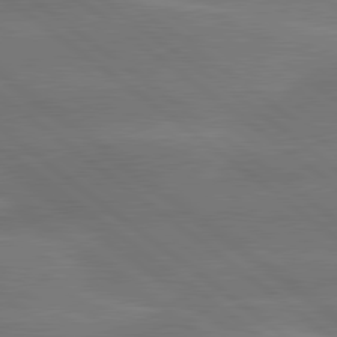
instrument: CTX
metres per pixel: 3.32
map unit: lApd
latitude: 80.2711
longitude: -84.1389
